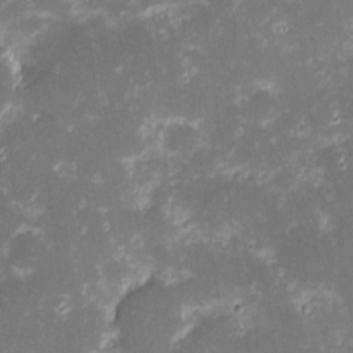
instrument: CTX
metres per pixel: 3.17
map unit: eHh
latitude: -1.9745
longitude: -86.5357
